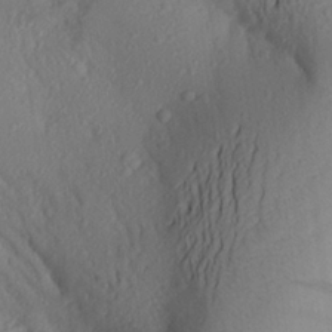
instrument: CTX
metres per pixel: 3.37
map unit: Aa
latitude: 25.4615
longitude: -147.1592
